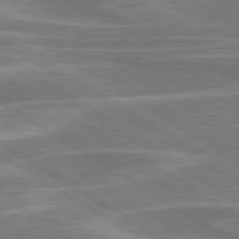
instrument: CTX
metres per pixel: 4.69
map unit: lApd
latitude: 79.5371
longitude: -123.3860
